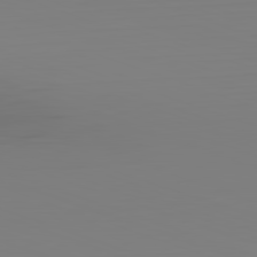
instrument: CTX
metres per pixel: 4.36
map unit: Hpe
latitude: -82.5951
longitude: 9.0486
